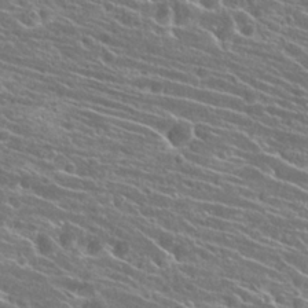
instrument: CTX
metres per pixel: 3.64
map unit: Hto
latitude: 23.2915
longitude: -40.9702
